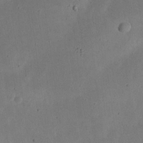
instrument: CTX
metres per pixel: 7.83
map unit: eHh
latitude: 24.4223
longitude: -70.4790
